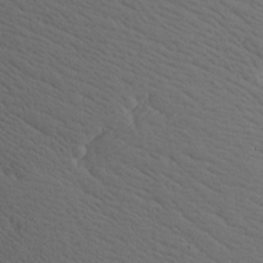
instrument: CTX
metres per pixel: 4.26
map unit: Htu
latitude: -1.7289
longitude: 179.5210
